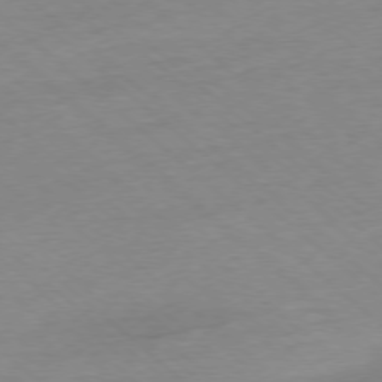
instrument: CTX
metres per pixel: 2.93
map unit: Ap
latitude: -77.4832
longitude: -96.6301
